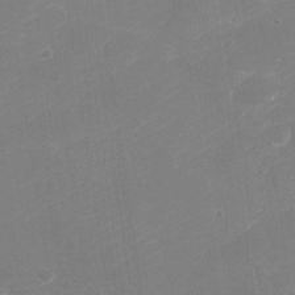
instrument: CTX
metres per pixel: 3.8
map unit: Nhu
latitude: -30.4440
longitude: -72.0255
